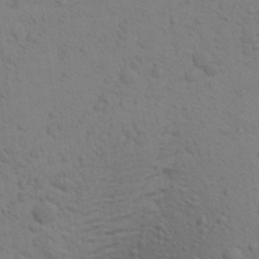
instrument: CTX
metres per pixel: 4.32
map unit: Aa
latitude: 23.0458
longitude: -148.4790
